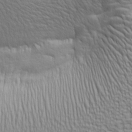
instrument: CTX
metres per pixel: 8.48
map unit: lAa
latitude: 6.6679
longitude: -115.5182
